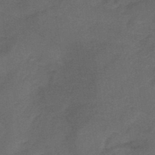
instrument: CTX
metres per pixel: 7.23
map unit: lHb
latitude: -38.4818
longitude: 60.8408
